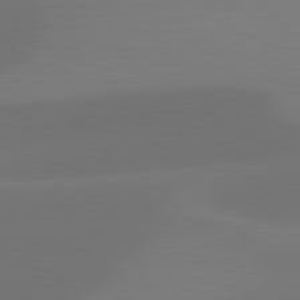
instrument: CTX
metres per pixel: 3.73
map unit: lApd
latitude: 81.3293
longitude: 128.4251
